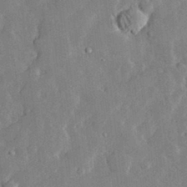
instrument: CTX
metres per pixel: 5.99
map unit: lHvf
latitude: 33.1025
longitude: -90.9892
